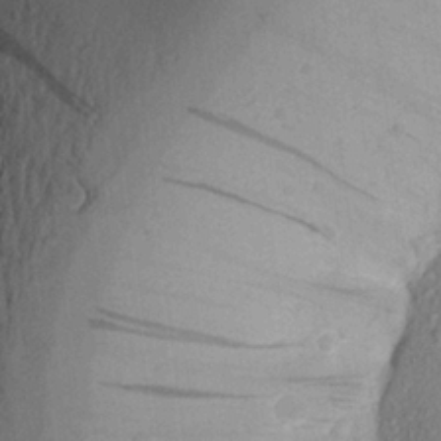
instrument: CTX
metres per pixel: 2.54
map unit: Aa
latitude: 22.8002
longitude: -149.6505
